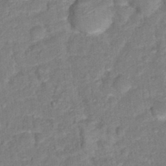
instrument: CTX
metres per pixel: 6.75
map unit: Hto
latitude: 16.9703
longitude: -35.4048
